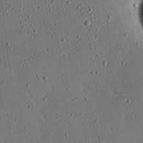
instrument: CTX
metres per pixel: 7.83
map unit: lHvf
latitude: 19.4237
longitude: -115.1403
